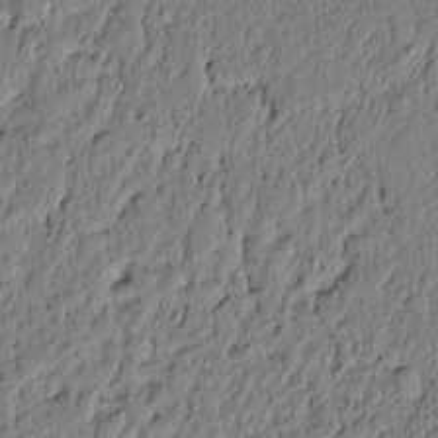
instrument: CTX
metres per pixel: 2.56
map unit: lAvf
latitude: 6.1200
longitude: 164.1606
